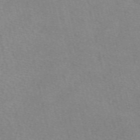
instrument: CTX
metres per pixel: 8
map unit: eAb
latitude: 50.1577
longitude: 111.9367
